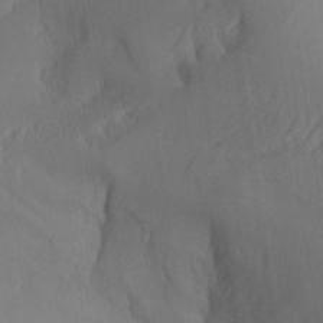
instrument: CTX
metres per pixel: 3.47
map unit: Aa
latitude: 27.2159
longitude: -132.9136
